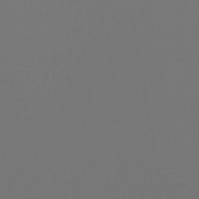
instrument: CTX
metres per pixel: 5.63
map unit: lHb
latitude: -47.6910
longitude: 61.9178
